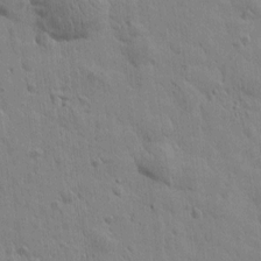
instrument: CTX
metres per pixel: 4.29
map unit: Htu
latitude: 1.2915
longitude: -178.4412
